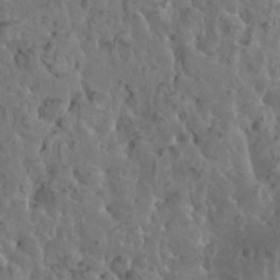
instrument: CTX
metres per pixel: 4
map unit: HNhu
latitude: 6.1389
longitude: -0.7246
